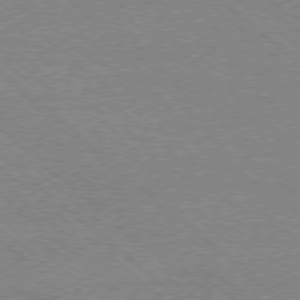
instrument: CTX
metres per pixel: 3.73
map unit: Ap
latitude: -77.7856
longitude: -83.9906
